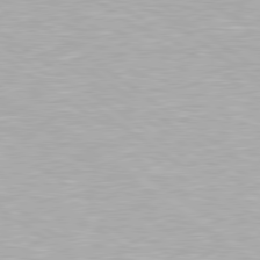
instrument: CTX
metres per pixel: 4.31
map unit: Hpe
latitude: 79.4616
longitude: -153.4805
